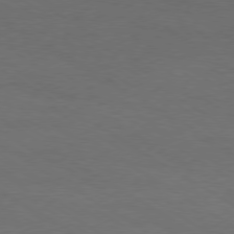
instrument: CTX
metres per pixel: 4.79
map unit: Ap
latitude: -79.6721
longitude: -65.1970
